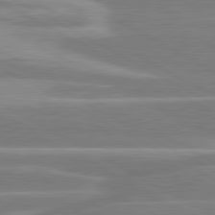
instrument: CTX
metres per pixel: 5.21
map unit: lApd
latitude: 80.8380
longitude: -128.6868
